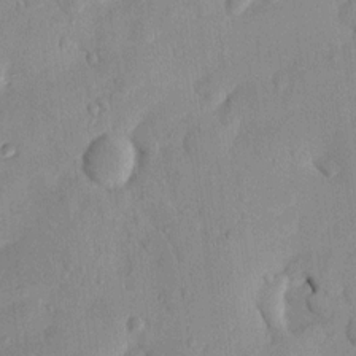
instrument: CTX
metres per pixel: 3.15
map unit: Htu
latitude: 3.3104
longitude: 152.2739
